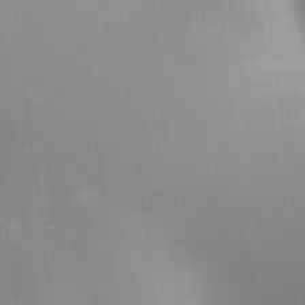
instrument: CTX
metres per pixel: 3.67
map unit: HNhu
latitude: 8.2712
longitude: -4.0822
